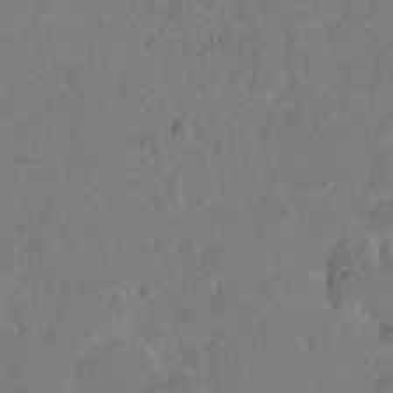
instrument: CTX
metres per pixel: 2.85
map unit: eHh
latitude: 20.0633
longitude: -62.7247
